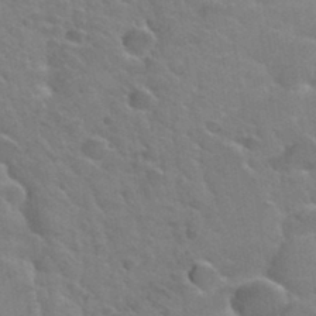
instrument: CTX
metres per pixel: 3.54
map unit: Hto
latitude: 34.3089
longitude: -50.3845
